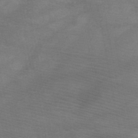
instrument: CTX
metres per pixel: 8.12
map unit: HNb
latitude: -49.2754
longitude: -41.1214
